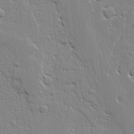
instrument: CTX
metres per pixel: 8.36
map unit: Ave
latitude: 20.2901
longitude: -127.6505
